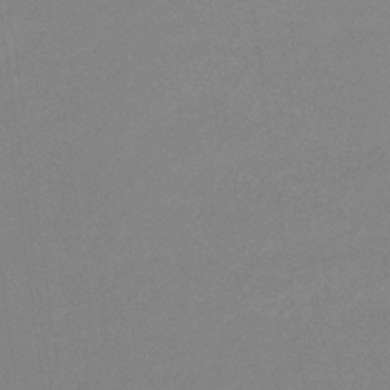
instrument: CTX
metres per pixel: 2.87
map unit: lHb
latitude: -34.1606
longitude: 69.6910
